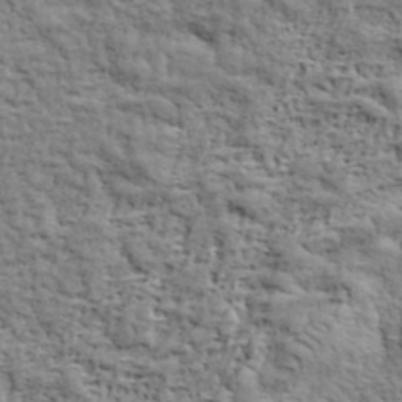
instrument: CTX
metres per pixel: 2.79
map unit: eHh
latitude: 37.4805
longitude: -82.0822
